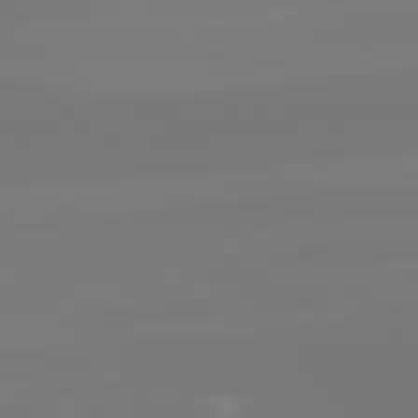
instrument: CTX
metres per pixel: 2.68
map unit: lApd
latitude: 81.5938
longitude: -176.0444
